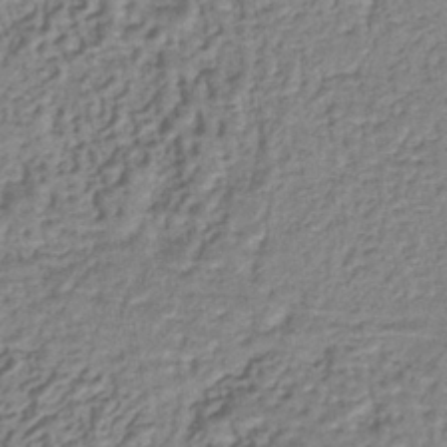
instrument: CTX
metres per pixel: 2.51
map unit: lHb
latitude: -39.6155
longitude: 61.4454
